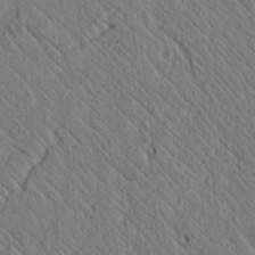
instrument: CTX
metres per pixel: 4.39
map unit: lAvf
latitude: 7.3104
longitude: 159.8044
